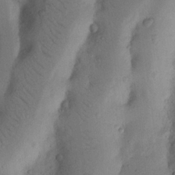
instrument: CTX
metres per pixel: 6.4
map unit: Nhu
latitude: 18.7057
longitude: -76.7246
